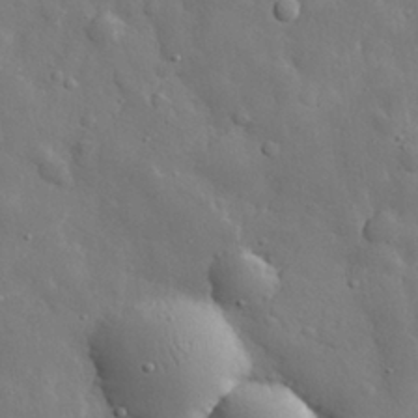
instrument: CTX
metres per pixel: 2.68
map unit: eHh
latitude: 29.2537
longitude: -78.4790
